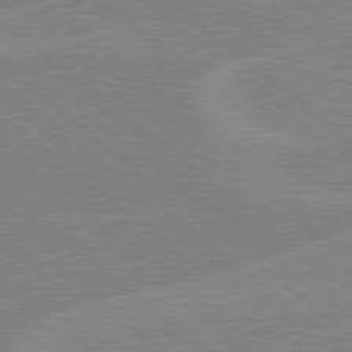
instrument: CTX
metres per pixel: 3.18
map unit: Hpe
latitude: 78.5357
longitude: -160.1955
